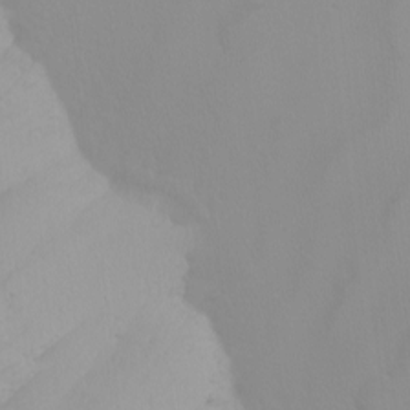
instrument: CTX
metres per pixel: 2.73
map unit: Nhu
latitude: -8.6329
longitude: -94.9136
